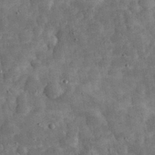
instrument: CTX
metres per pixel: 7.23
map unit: eHh
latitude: 33.1970
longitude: -70.1389
